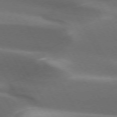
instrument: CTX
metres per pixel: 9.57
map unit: lApd
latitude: 73.1781
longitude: -51.1592
